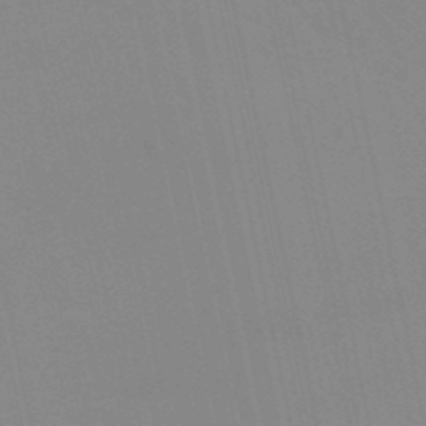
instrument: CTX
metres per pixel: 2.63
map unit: lHb
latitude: -48.5196
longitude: 75.2376
